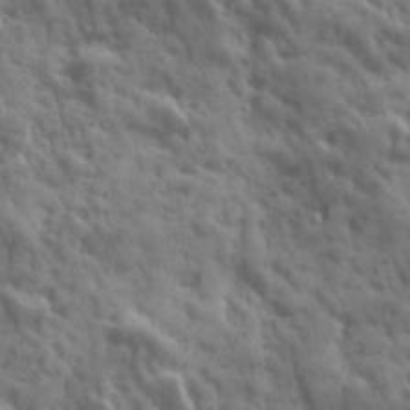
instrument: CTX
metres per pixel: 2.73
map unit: Ave
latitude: 19.1781
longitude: -132.2523
